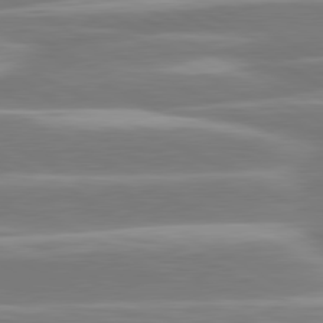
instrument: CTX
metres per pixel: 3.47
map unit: lApd
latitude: 80.7813
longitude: -129.1781
